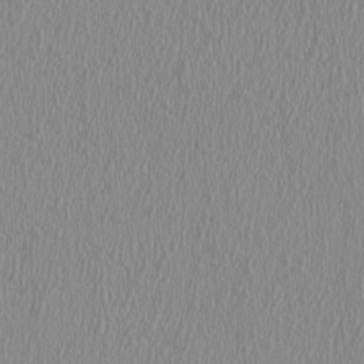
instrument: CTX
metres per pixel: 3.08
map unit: HNhu
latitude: -0.8786
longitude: 1.5399
